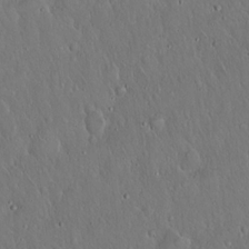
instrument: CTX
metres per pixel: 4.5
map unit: Hto
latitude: 16.8947
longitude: -57.5371
